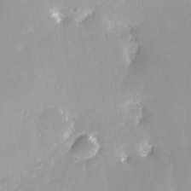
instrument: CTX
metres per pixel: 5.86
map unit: Nhe
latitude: -28.3495
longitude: -109.8583
